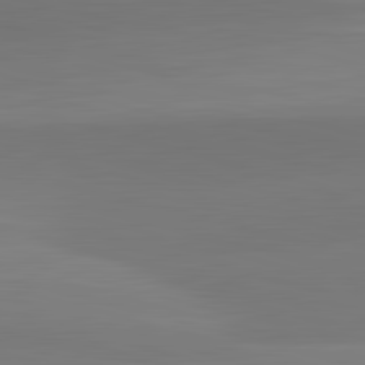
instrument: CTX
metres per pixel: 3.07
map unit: lApd
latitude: 83.4993
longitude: -133.3482
